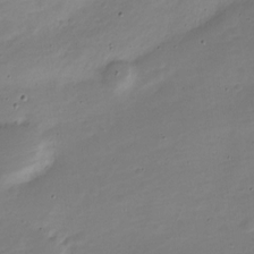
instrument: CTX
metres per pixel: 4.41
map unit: Nve
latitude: -22.0472
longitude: 105.0297
